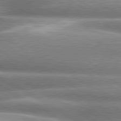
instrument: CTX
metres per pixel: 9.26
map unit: lApd
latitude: 80.4601
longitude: -137.3671
